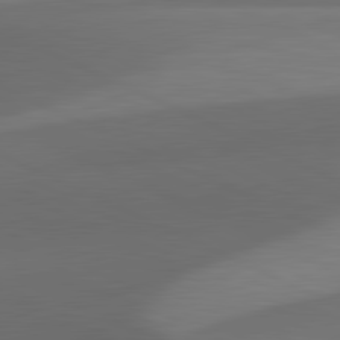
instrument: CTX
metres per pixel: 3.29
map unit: lApd
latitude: 81.4993
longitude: 131.3698
